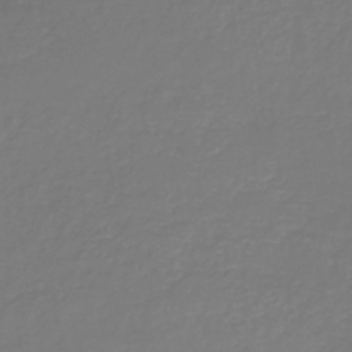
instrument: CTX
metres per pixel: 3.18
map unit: HNb
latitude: -35.7289
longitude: 51.0486
